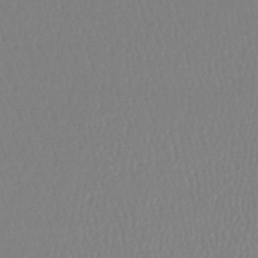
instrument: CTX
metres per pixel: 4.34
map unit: lHb
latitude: -44.3873
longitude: 68.7085
